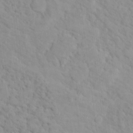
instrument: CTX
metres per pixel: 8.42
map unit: Hto
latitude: 16.1956
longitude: -36.2901
